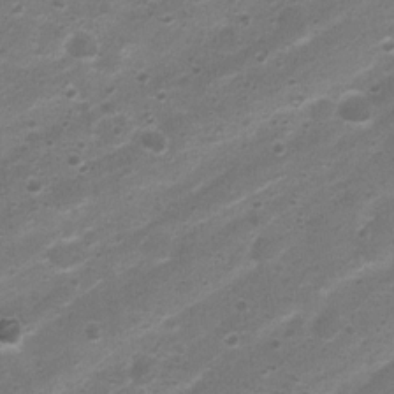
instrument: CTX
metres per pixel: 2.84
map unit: Nhu
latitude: 4.3656
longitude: -26.1767
